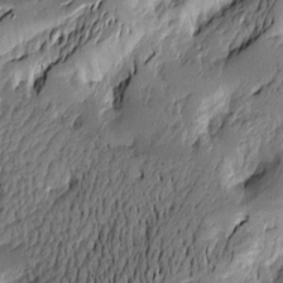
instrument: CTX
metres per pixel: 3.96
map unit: Htu
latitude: -2.3306
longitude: -177.3859
